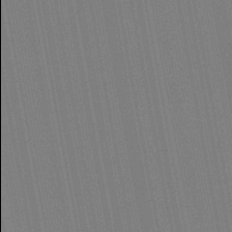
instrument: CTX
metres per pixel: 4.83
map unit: lHb
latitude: -46.5384
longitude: 78.0094
